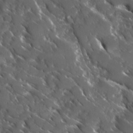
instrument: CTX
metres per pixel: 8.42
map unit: Ave
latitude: 17.1592
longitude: -130.4223
